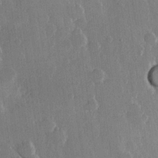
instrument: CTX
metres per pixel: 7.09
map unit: Hve
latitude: 22.8758
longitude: 148.2551
